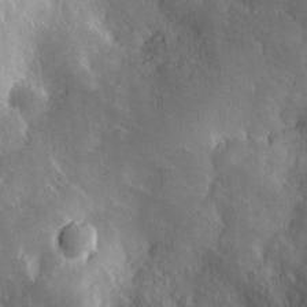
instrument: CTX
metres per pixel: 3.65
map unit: eHh
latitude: 9.2726
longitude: -70.9514
